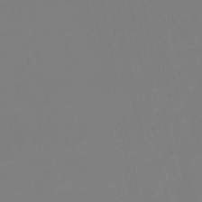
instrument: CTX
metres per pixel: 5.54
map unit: eHb
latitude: -49.2754
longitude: 85.8611
